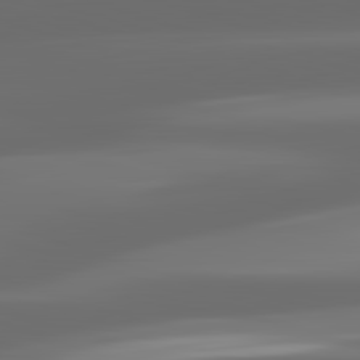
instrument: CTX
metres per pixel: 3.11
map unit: lApd
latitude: 82.9324
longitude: -132.0822
